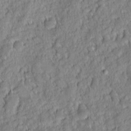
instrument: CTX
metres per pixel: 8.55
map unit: eHh
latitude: 7.0080
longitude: -76.2333
